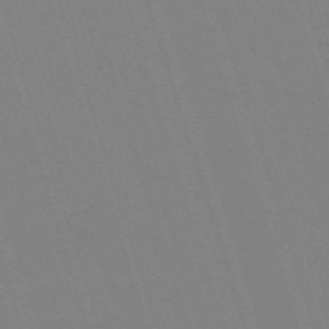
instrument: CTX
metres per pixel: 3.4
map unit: eHh
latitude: -62.8975
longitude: 50.8786
